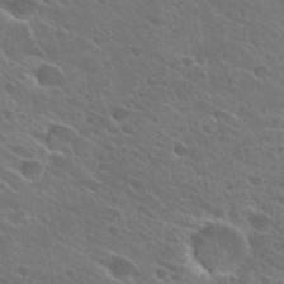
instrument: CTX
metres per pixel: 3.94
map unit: Hto
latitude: 26.6680
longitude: -41.7071
